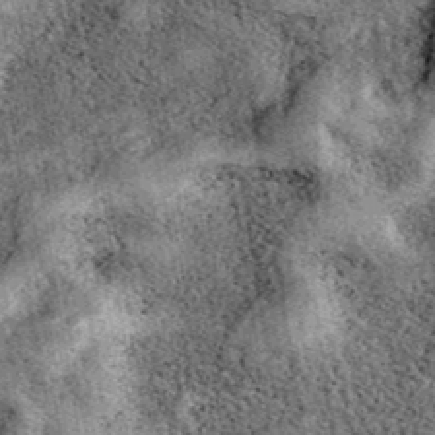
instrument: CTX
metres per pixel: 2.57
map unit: eAb
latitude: 39.7827
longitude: 111.4077
